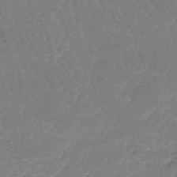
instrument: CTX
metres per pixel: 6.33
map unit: lHb
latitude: -41.3509
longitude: 66.2550
